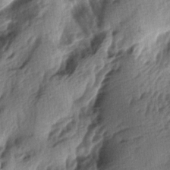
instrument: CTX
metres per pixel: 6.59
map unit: lAa
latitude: -4.8975
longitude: -123.9906
